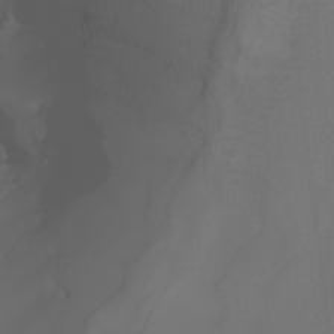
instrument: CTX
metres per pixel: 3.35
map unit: Nhu
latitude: -5.5966
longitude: -93.7449
